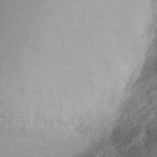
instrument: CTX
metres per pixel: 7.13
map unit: Ht
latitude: -0.9920
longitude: -61.5371
